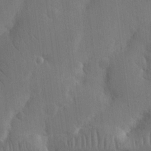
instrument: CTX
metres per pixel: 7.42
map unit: Nhu
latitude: 15.7639
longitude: -77.4237
